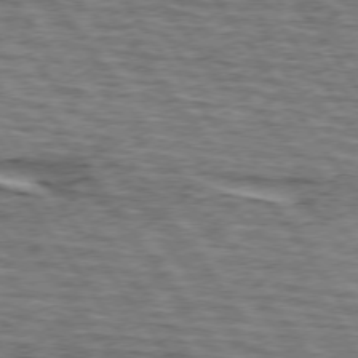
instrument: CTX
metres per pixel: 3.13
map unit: lApd
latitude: 74.5357
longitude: -75.1970
